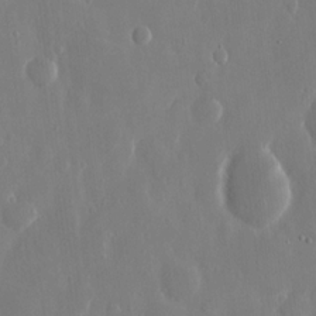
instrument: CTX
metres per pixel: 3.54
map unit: eHh
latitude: 13.4993
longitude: -71.5749
